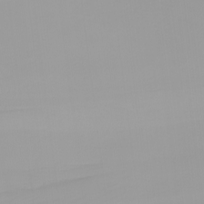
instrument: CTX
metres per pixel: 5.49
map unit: Nhu
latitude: -4.3873
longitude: -93.4426
